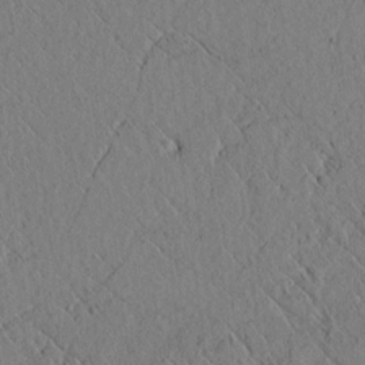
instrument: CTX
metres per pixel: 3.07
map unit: lAvf
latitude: 6.2145
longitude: 159.0864
